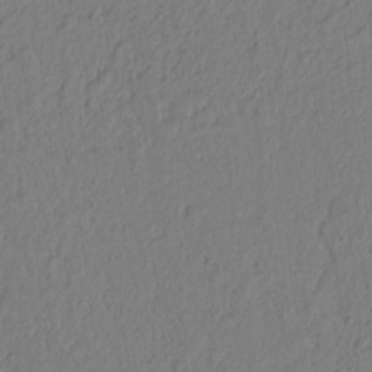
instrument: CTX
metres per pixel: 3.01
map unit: lAvf
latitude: 8.6680
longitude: 166.4251
